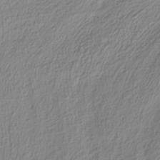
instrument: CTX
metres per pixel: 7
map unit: ANa
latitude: -37.8233
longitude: 94.2739
